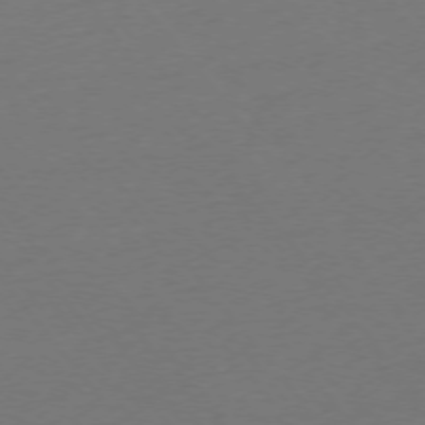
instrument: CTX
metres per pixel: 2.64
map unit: Ap
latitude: -75.3321
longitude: -93.8961
